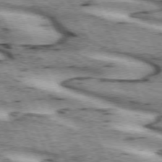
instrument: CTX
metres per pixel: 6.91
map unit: lApd
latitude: 72.3846
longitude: -54.2711
